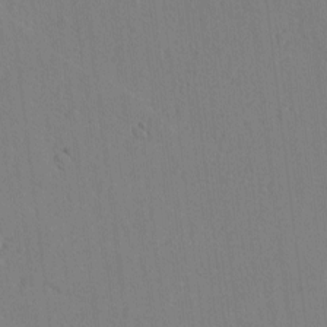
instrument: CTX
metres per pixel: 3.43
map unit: lAvf
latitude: -4.8597
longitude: -114.6112
